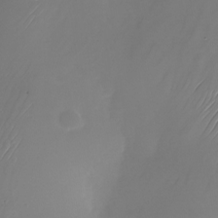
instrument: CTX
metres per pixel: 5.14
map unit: Nhu
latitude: -25.2943
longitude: -71.6505
